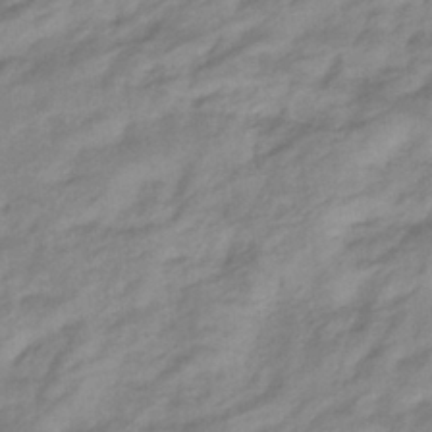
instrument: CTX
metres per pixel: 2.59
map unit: eHb
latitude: -36.7463
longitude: 75.3699
